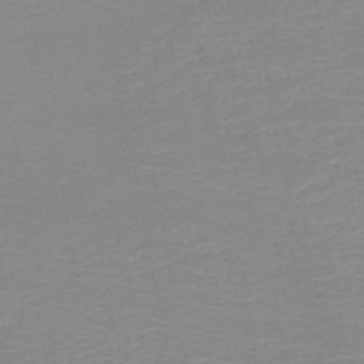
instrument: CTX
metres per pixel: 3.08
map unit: HNb
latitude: -49.8612
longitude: -47.7828
